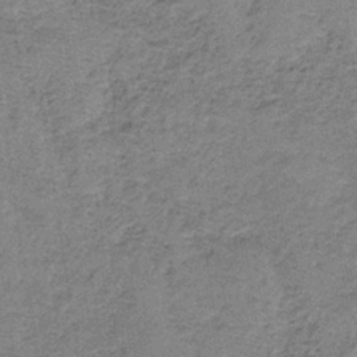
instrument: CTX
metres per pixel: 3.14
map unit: HNb
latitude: -35.0864
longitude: 54.1039
